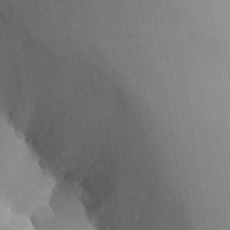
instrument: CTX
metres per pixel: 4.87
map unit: Aa
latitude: 27.4238
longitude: -129.1025
